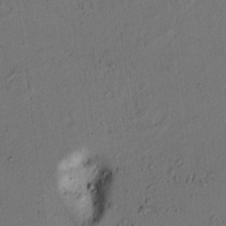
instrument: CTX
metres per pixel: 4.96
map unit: lAvf
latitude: 9.2915
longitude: 166.4440
